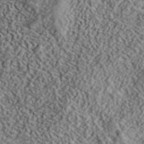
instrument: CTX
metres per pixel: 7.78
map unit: lHvf
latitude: 40.8569
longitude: -87.9717
